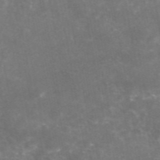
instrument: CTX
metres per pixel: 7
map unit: eAb
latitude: 46.5168
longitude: 124.6896
